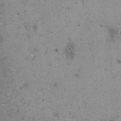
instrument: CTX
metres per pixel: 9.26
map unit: HNhu
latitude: -0.8408
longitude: 2.6140
